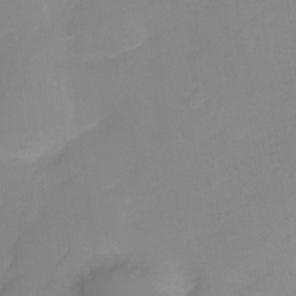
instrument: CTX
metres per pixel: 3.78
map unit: Ht
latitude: -8.4251
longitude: -24.9702
